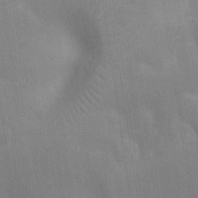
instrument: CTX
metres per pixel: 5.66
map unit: Nhu
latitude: -11.7289
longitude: -22.4979
